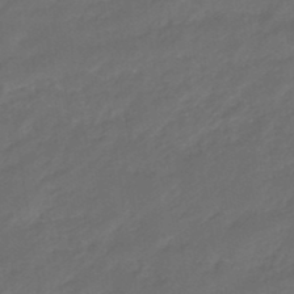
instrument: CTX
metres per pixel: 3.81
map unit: eHb
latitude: -47.0864
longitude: 85.2564
